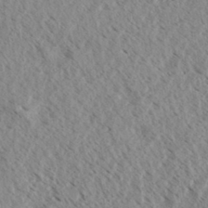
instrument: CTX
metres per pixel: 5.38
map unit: eHh
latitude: 34.1766
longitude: -140.2711
